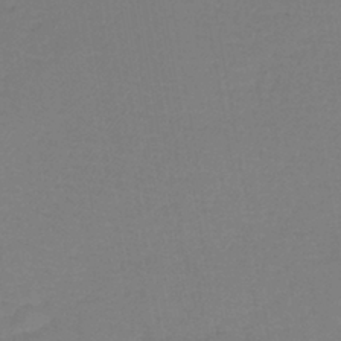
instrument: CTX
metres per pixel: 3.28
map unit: lHb
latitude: -42.5951
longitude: 75.0487
